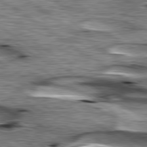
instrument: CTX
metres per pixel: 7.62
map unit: lApd
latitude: 79.8395
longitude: -48.9325
